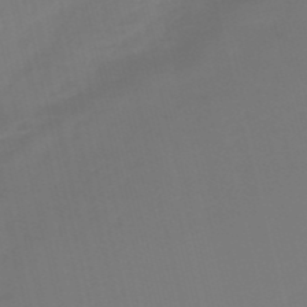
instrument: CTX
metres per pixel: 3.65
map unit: eHb
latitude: -49.8612
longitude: 76.3495
